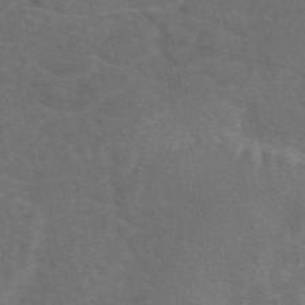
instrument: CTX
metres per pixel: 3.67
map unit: eAb
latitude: 49.7450
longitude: 119.0298
